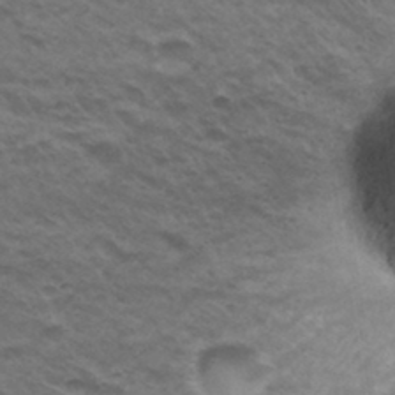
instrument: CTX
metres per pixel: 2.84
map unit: Hto
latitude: 32.2145
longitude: -47.4238
